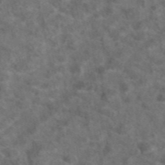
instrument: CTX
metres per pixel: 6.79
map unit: eAb
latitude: 47.6694
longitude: 109.4643
